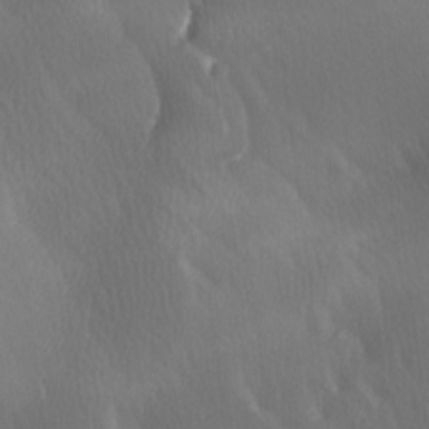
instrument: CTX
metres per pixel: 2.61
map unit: Ave
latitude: -7.1053
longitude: -122.6301
